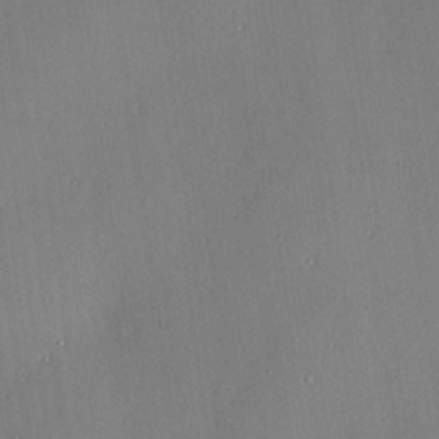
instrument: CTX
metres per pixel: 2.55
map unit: lAvf
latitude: 25.0647
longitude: -112.1956
